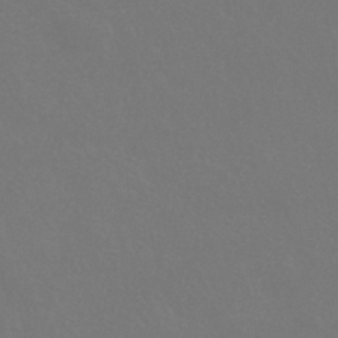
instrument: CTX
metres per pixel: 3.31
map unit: HNhu
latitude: -42.4251
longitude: 94.1227
